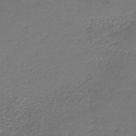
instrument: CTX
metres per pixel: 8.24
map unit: lHb
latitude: -43.1242
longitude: 70.2173
